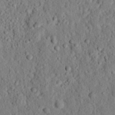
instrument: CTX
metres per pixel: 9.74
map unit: eHh
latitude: 25.2914
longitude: -78.8380
